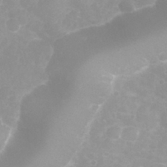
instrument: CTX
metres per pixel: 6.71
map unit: eHh
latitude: 31.5371
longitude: -63.0837
